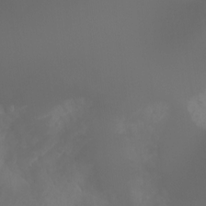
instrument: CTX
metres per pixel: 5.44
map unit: Aa
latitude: -8.8219
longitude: -78.2145
